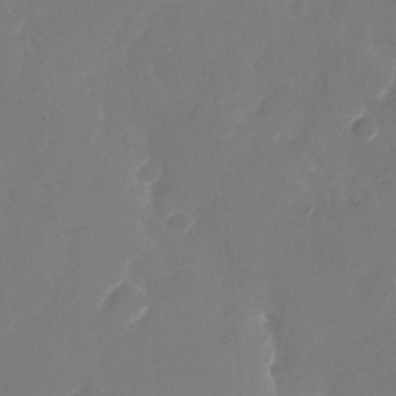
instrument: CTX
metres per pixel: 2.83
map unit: Nhu
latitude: -28.3873
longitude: -65.3860
